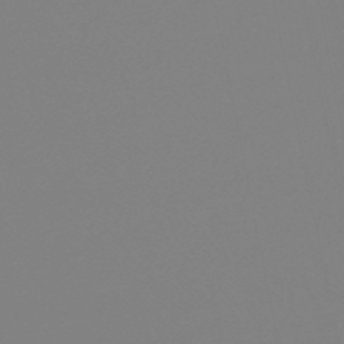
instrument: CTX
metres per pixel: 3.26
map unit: eHb
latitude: -50.4062
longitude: 73.2754
